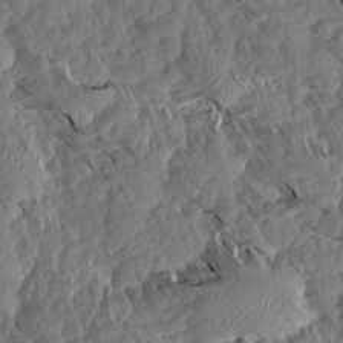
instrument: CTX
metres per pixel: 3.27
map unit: Aa
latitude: 13.7828
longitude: -140.7246
